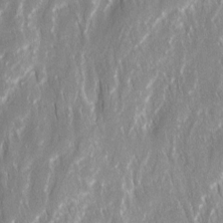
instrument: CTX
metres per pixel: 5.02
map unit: Ave
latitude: 15.2159
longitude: -134.6868
